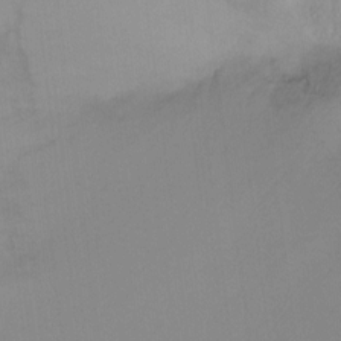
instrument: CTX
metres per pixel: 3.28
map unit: Ht
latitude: -8.1039
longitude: -38.1578
